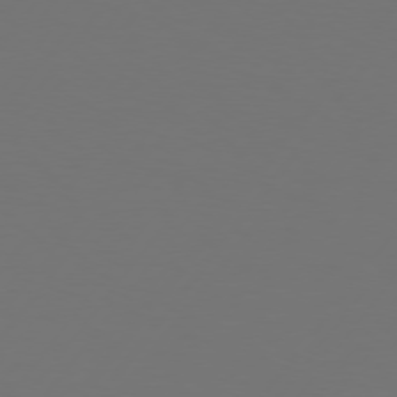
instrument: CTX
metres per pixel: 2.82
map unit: Hpe
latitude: 75.4615
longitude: -130.1200
